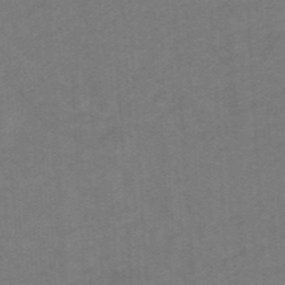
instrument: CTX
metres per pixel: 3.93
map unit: eHb
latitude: -47.8422
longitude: 89.1998
